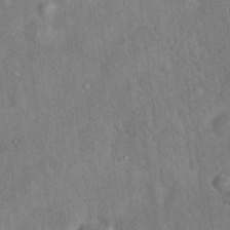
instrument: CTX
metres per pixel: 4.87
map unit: Hto
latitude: 17.8961
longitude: -52.8569
